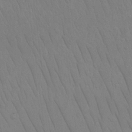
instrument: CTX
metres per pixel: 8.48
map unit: eHh
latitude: 16.1578
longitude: -72.2334
